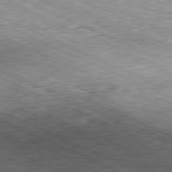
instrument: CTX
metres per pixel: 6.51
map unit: Hpe
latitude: -81.4833
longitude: 11.6911
